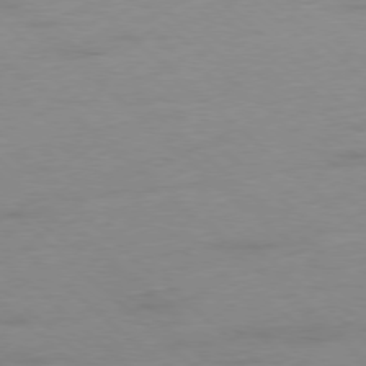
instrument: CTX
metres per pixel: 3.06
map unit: Hpe
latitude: -78.4818
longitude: -21.1214
